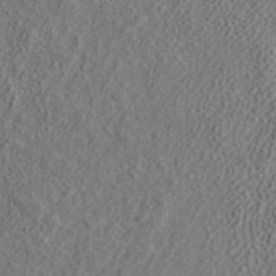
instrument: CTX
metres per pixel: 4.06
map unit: ANa
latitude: 38.6490
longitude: 20.5951
